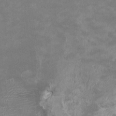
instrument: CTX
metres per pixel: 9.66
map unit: HNhu
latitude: -0.6708
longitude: -4.0633
